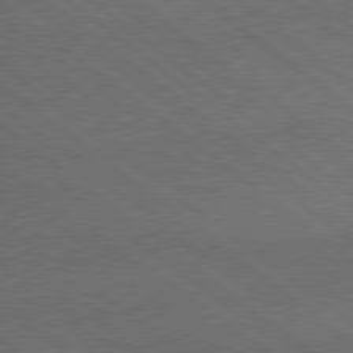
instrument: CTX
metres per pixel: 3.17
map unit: lApd
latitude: 79.4994
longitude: -176.0444
